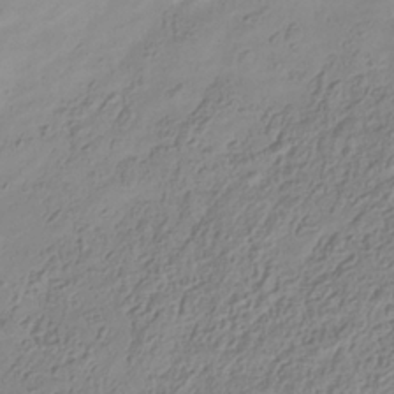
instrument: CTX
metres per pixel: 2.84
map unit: Hve
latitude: -34.4440
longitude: 88.8597
